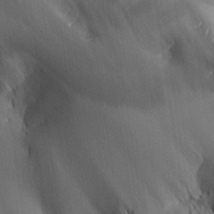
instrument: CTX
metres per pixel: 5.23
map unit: Aa
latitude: 25.7449
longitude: -127.5938
